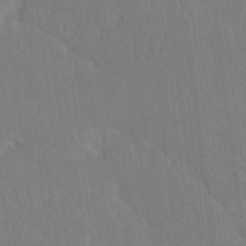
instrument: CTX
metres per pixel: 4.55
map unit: Ave
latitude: 19.6694
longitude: -137.3293
